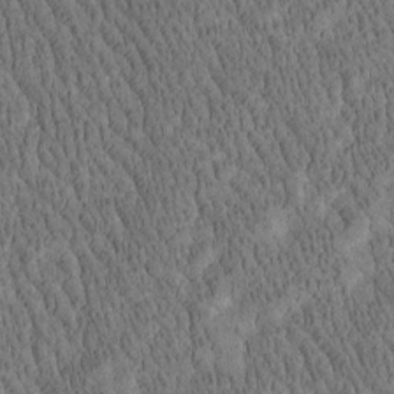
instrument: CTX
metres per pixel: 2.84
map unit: Htu
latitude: -4.0661
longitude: 175.1620
